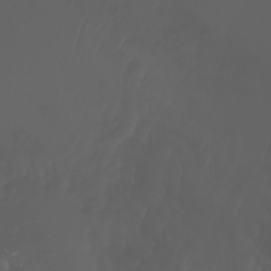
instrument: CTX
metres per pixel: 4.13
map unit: Nhu
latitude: -5.4643
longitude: -88.8569
